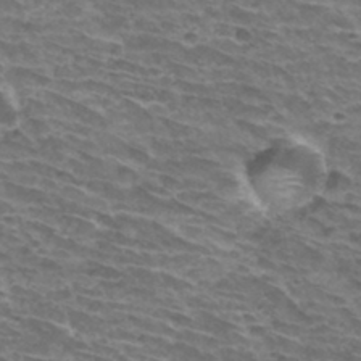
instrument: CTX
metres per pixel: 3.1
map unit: Hto
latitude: 33.8961
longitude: -43.4427
